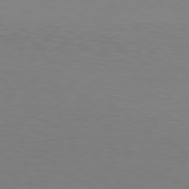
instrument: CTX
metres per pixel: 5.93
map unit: Hpe
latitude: 78.3845
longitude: -122.3656
